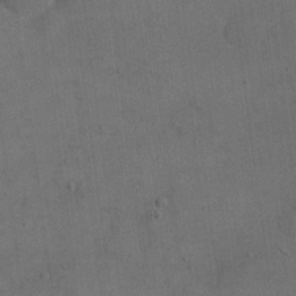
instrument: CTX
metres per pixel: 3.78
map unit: eHh
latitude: 18.4979
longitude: -65.3293
